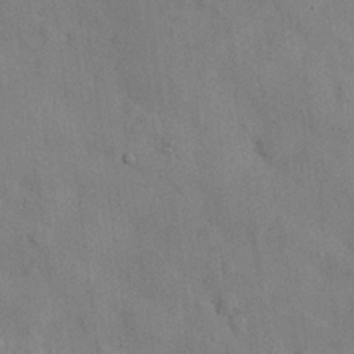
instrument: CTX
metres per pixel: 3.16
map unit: Nhu
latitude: 26.3467
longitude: -71.0080
